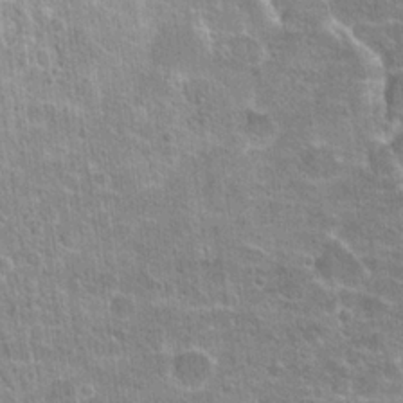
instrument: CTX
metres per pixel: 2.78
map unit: Hto
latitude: 21.0648
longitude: -42.7435
